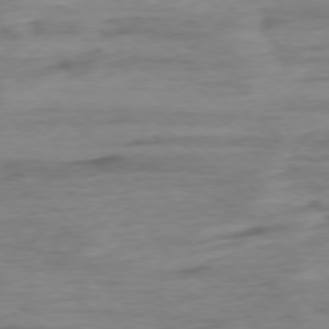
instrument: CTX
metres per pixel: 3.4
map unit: Ap
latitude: -76.6141
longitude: -77.5749
